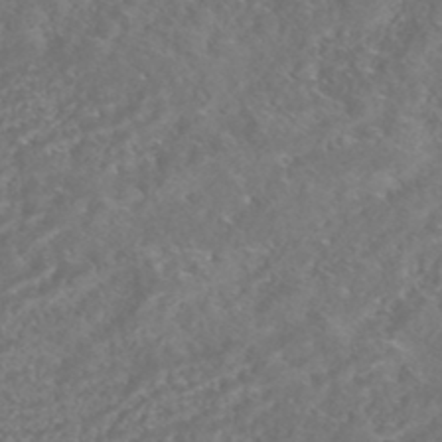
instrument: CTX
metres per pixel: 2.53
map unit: HNhu
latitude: -45.6722
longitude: 100.7652
